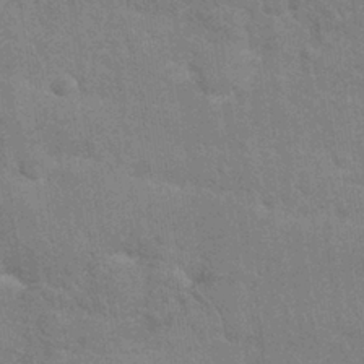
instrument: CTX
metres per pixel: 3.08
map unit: Nhu
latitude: 26.6302
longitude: -64.2900
